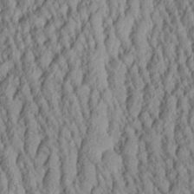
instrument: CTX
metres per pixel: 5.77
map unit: Aa
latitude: 26.4223
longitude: -135.5938
